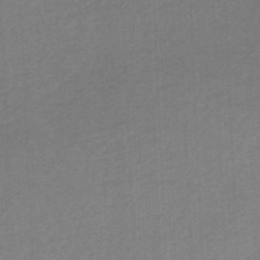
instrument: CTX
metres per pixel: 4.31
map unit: HNhu
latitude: -47.4076
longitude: 89.5777
